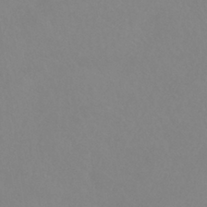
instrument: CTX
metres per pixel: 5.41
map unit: HNhu
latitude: -41.6533
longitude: 93.6155
